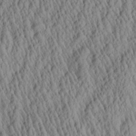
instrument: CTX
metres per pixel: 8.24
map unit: Aa
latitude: 26.8380
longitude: -135.6505
